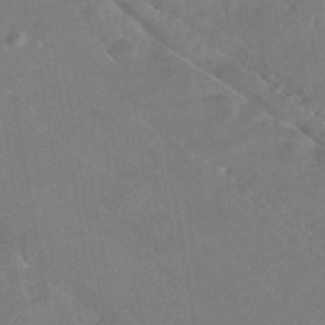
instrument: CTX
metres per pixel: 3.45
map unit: HNhu
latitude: -42.2928
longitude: 102.8786
